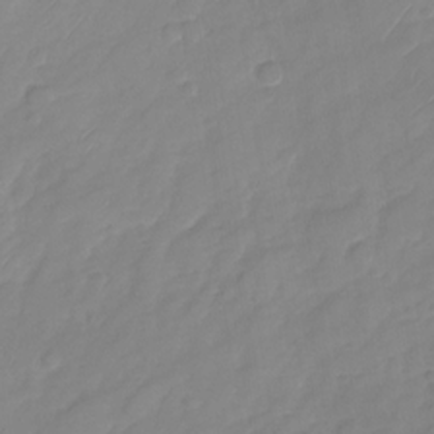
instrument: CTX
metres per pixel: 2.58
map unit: Nhu
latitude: -28.5763
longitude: -64.0822
